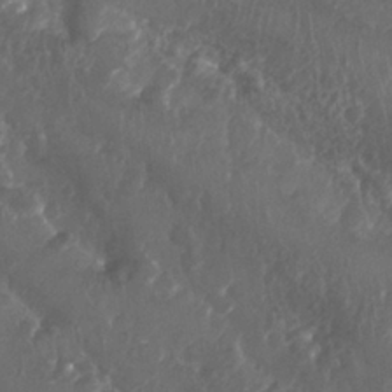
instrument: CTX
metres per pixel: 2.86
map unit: Nhu
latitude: 26.1578
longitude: -63.0837
